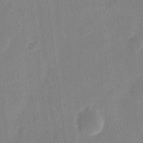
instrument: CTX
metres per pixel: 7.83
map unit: eHh
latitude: 10.4601
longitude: -70.1200
